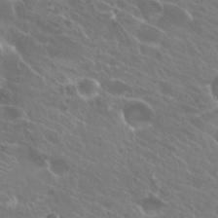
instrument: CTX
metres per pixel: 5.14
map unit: Hto
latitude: 25.1592
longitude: -38.2333
